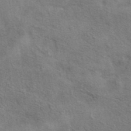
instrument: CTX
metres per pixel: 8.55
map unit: eAb
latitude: 41.5560
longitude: 103.8045
